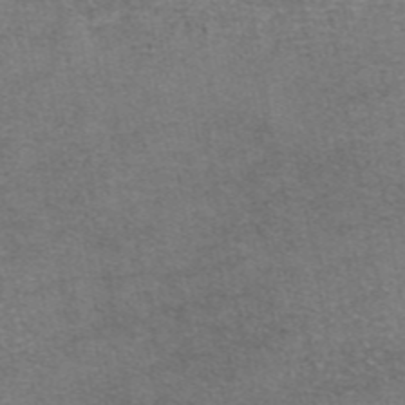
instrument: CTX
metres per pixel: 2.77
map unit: eAb
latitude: 46.4790
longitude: 104.6707
